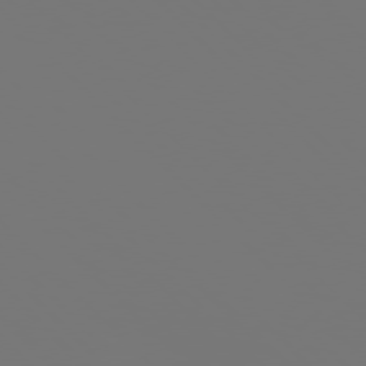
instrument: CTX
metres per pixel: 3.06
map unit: Hpe
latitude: 76.7246
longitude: -136.8947
